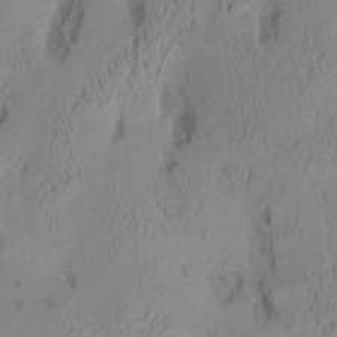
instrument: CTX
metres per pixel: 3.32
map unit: Aa
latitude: 7.6127
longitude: -127.8772
